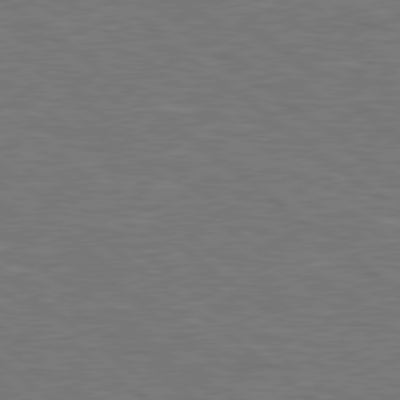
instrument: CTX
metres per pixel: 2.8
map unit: Hpe
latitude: 78.7058
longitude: -153.5371
